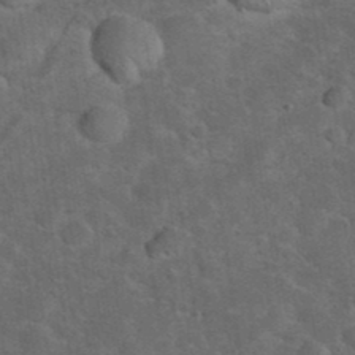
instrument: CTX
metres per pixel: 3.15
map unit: eHh
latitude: 37.6694
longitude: -66.7435
